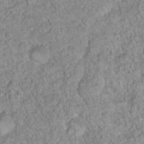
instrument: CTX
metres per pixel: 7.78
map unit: Nhu
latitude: 17.3671
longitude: -31.4805
